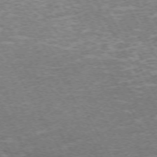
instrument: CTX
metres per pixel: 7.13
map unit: Hpe
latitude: -72.2550
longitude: 12.2929
